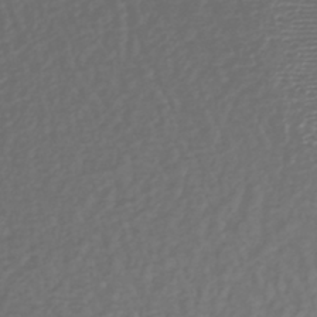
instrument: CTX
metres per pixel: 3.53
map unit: lHb
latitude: -37.4076
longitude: 69.7477
